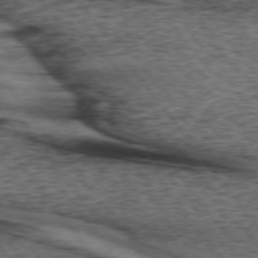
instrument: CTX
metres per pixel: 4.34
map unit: lApd
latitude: 73.6127
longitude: -76.7813
